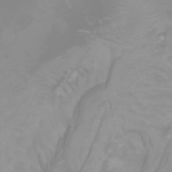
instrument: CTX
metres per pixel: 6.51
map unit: Htu
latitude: -0.4440
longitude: -77.3103
